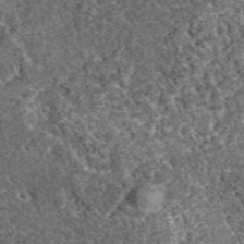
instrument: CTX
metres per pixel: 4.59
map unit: eAb
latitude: 38.6490
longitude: 110.1228
